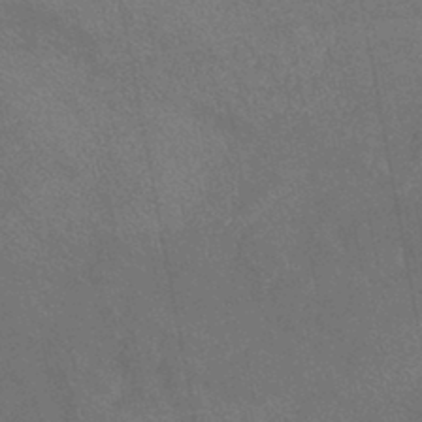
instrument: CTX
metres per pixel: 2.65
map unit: lHb
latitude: -43.8611
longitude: 74.8786
